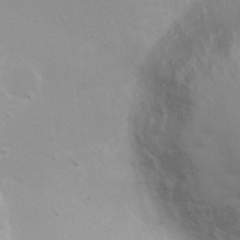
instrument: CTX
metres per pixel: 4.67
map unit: Hto
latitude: 7.0836
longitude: -30.8947
